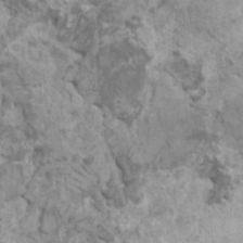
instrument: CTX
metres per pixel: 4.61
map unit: HNhu
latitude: 1.9906
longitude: 0.5385
